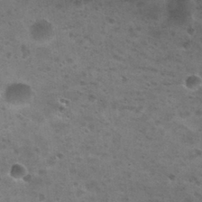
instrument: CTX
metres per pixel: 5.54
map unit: Nhu
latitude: 29.5371
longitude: -47.3104
